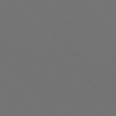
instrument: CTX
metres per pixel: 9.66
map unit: Hpe
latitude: 76.6301
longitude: -169.8772
